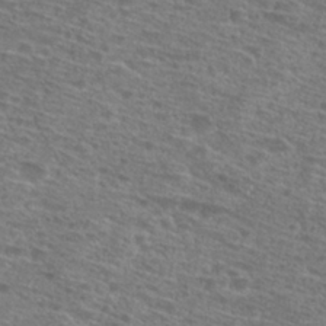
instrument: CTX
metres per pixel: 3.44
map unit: Hto
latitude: 28.6112
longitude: -47.4427
